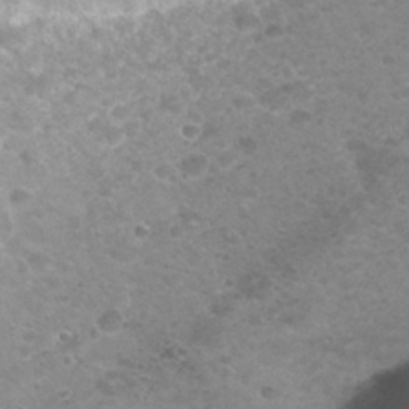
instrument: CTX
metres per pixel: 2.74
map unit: Nhu
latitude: 30.8947
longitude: -48.5735
